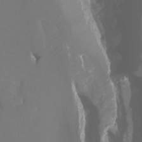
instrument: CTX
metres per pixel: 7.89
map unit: Ht
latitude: -7.4076
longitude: -27.8017
